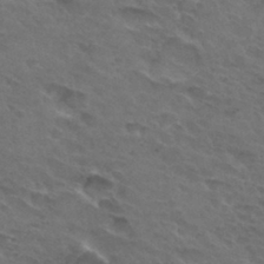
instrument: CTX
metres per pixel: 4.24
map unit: Hto
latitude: 32.0822
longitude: -45.5938
